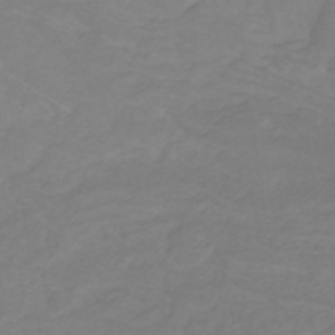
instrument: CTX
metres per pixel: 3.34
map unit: lHb
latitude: -30.8219
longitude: 64.8219
